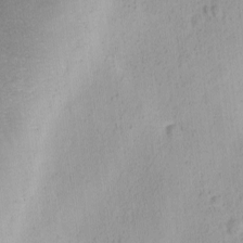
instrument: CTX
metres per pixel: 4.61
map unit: Ave
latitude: -8.8975
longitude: -121.7072
